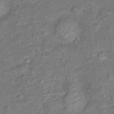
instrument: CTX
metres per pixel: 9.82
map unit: Ht
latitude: 11.8583
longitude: -39.9528
